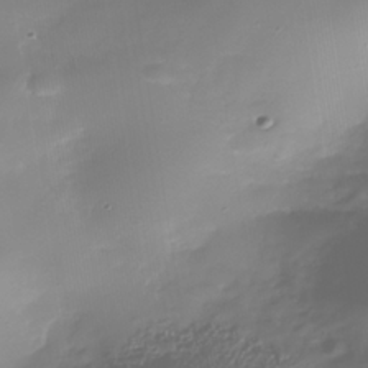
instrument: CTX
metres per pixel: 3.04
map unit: Nhe
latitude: -37.9367
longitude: -120.0255
